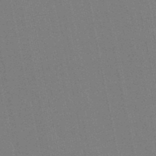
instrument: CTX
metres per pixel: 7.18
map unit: lHb
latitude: -47.7855
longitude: 78.4818
